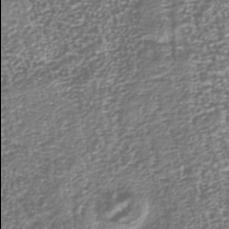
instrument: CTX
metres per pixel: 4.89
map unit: Nhu
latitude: -38.7652
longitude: -81.9906
